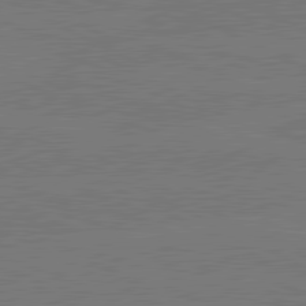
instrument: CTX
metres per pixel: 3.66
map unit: lApd
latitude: 81.1214
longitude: -127.8017
